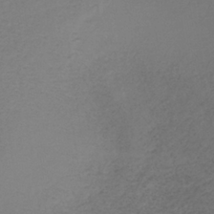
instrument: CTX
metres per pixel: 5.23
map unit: lHb
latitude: -34.7841
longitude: 61.2754
